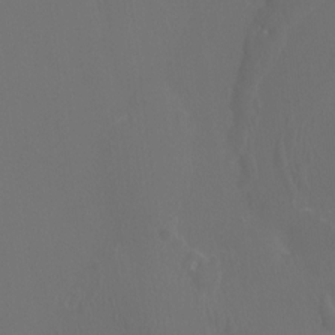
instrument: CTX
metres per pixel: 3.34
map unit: Htu
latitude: -13.9367
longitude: -47.8017
